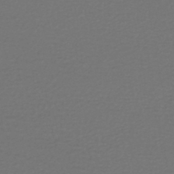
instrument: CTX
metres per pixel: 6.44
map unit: HNhu
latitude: -47.8800
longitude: 96.5763
